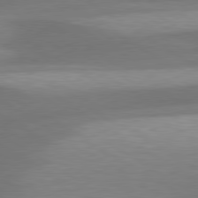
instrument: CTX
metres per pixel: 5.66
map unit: lApd
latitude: 79.7450
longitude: -88.1200
